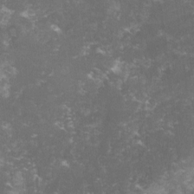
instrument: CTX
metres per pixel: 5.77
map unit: lHvf
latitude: -14.5952
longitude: -99.8583
